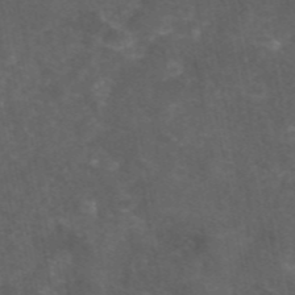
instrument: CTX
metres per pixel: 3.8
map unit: eAb
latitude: 46.8002
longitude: 125.5777
